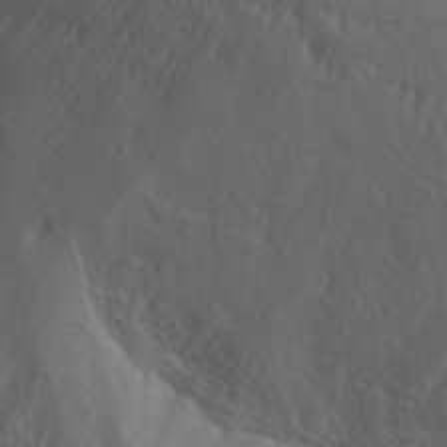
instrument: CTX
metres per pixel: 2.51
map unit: Aa
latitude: 32.4412
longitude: -141.6882
